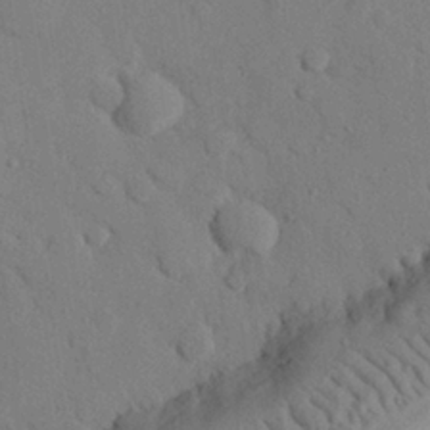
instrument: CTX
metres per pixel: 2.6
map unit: eHh
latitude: 26.3656
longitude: -79.4049
